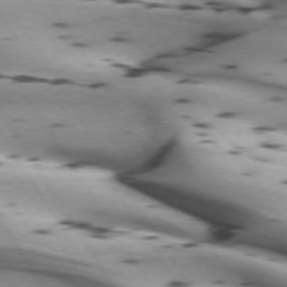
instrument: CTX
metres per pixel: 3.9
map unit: lApd
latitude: 72.6491
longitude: -53.0459
